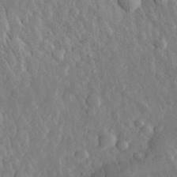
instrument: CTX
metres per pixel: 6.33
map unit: eHh
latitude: 32.8569
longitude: -80.4979
